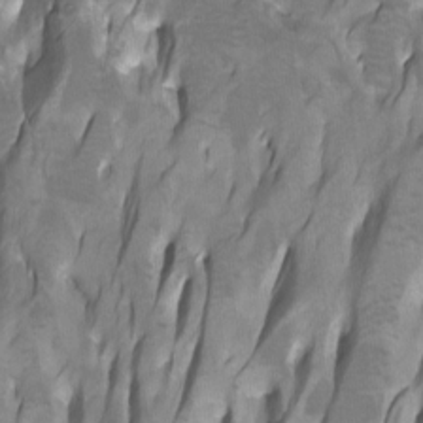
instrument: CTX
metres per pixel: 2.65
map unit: Htu
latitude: -7.3320
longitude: -49.3482
